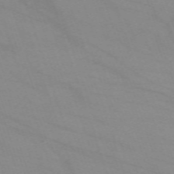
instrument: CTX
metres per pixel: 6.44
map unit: eHh
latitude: -64.1984
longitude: 52.7085
